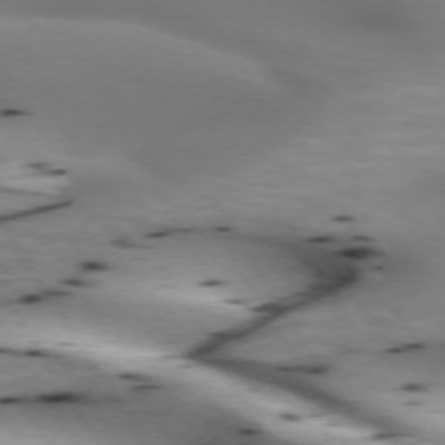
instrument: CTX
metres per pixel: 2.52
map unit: lApd
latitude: 72.7813
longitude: -52.5924
